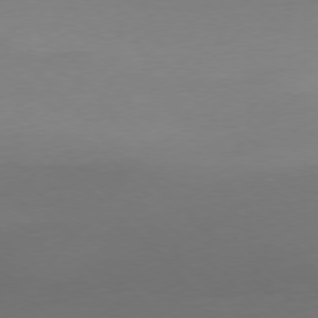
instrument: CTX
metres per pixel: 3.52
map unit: Ap
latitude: -77.5021
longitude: -68.3278
